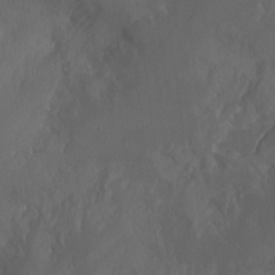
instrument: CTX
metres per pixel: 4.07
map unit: Ht
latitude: -3.8044
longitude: -60.3089
